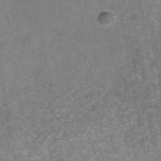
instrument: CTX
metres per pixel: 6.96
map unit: eAb
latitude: 46.8569
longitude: 102.5763
